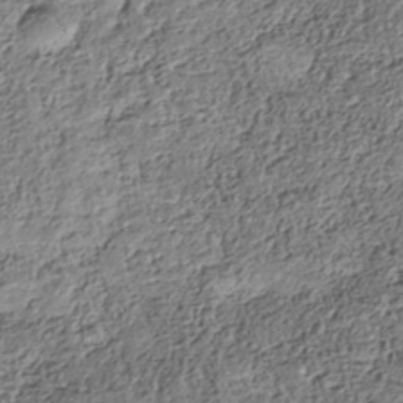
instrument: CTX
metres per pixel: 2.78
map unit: Nhe
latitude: -38.4062
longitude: 137.5021
